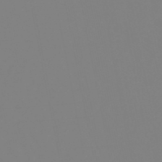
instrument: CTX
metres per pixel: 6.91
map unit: eHb
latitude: -49.5777
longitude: 84.8785
